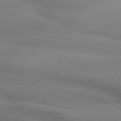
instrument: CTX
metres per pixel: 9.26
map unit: lApd
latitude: 71.9906
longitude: -50.6490
